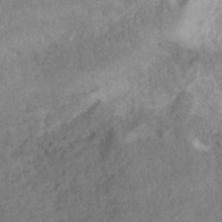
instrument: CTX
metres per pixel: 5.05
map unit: ANa
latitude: 39.7450
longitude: 20.1039
